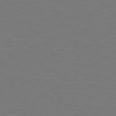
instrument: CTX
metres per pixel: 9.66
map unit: Hpe
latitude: 73.4994
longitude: -122.7246
